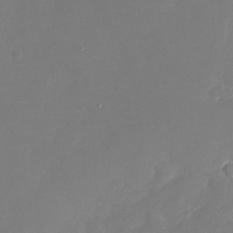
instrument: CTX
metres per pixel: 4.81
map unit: Nhu
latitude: -28.5196
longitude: -65.2537
